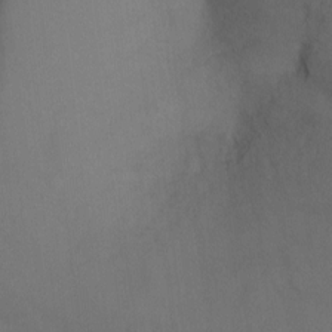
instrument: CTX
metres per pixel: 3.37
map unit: Hto
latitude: -10.4062
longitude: -36.5168
